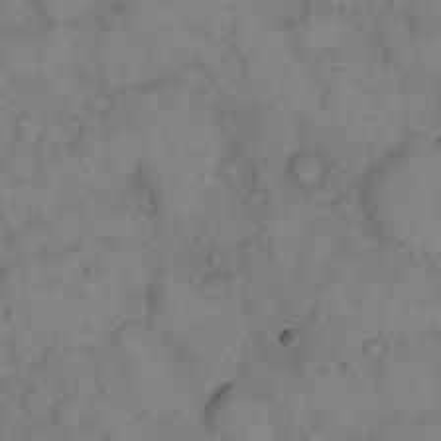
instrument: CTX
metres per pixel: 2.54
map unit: eHh
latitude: 13.6316
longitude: -63.3104
